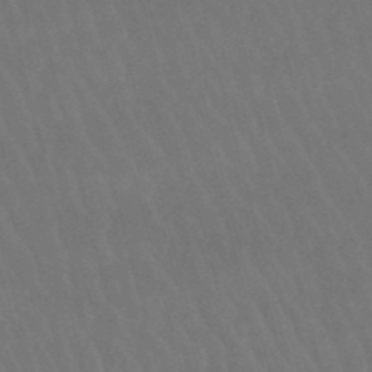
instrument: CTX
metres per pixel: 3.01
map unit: lHb
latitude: -47.1998
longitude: 77.3699
